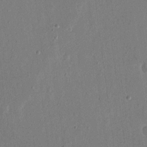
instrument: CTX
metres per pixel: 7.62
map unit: eHh
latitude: 17.2537
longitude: -70.5357
